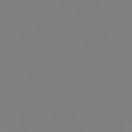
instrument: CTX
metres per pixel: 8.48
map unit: eHb
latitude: -50.3495
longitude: 69.0864
